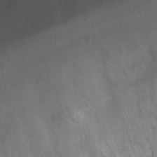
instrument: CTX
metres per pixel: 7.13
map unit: Ht
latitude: 2.5734
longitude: -19.3292
